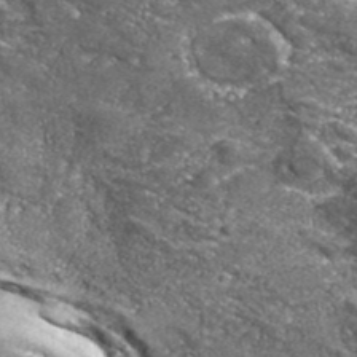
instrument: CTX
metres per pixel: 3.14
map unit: eHh
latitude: 42.7057
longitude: -90.3467
